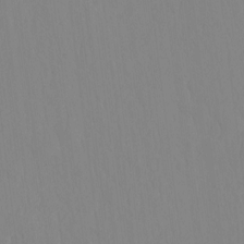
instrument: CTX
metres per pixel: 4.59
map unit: HNhu
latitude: -4.0850
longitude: 14.4440
